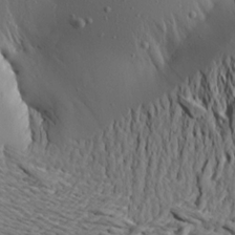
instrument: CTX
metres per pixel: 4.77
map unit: Aa
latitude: 19.4993
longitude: -148.0255
